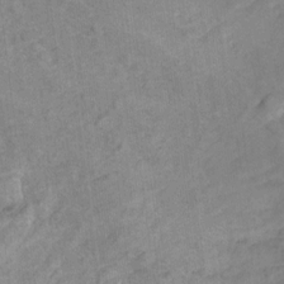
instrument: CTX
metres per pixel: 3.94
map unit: Hto
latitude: 7.0836
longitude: -36.7058
